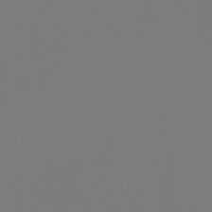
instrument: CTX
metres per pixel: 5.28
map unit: Hto
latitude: -7.9367
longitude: -47.8395
